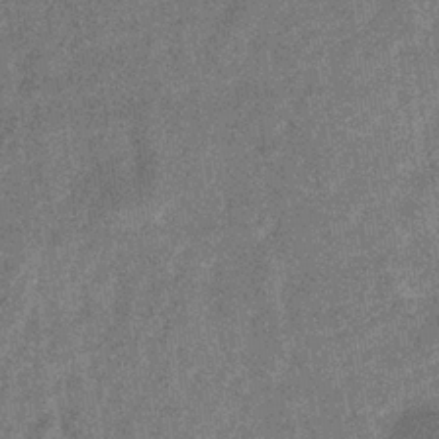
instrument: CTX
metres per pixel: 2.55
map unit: eHb
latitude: -33.7667
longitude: 77.9367
